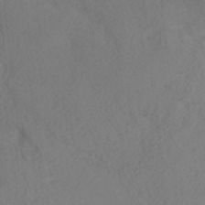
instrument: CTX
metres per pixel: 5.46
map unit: ANa
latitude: 36.1578
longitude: 13.7289
